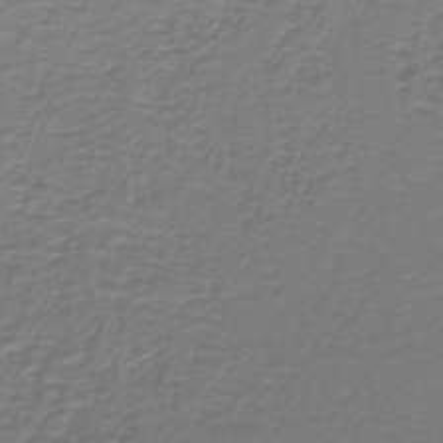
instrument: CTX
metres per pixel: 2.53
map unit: lHb
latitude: -42.4062
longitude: 57.1431
